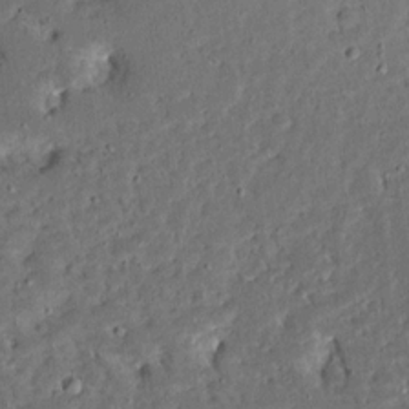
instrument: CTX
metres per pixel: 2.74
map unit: Ave
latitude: 14.3846
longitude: -138.8758
